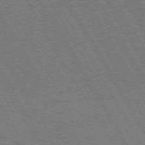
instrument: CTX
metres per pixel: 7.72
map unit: Hpe
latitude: -73.5777
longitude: 3.1431
